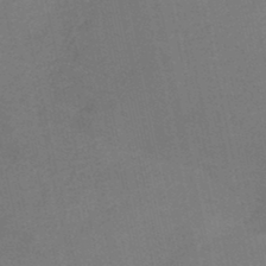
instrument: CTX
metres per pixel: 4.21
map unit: HNb
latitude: -45.2943
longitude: -37.7828
